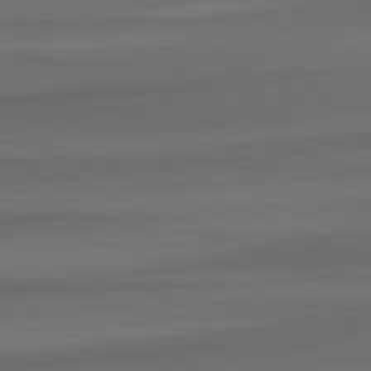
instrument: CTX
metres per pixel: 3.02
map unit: lApd
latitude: 82.7246
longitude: 177.0109
